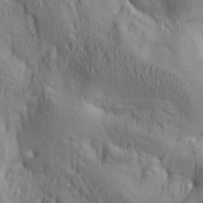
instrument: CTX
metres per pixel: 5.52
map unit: lAa
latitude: 5.3671
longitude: -114.1955
